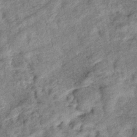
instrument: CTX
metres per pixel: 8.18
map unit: eHb
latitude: -38.0850
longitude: 77.4076
